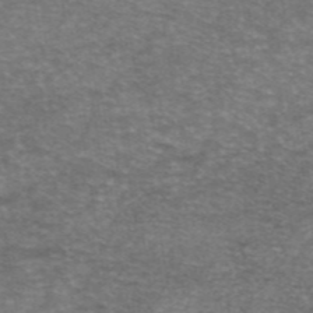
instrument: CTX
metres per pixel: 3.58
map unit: eAb
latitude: 46.0633
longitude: 103.1053
